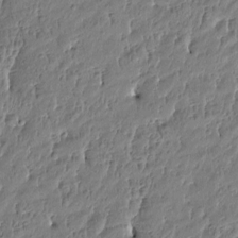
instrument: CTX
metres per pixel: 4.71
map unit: Htu
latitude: -4.8408
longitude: 176.6141
